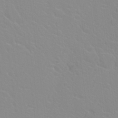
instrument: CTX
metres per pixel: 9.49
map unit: Hto
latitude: 20.8758
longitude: -33.3671
